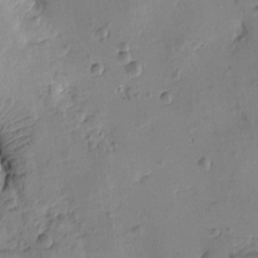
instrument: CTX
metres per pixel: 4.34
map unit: Htu
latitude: -3.5399
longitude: -176.4034
